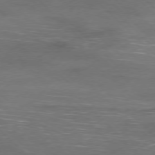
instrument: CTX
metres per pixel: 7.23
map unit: Ap
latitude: -77.8422
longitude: -69.0837
